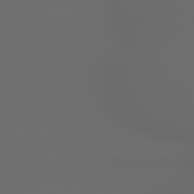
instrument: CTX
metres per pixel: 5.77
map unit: lApd
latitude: 79.1403
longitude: -166.6301
